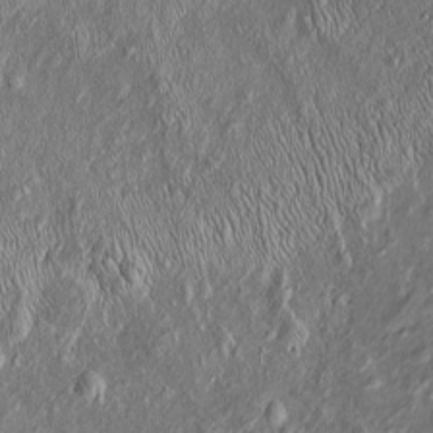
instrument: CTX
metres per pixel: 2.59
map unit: Htu
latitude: -6.5574
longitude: 157.4643
